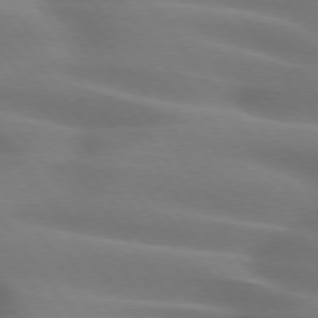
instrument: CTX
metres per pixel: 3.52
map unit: lApd
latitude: 74.7246
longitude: -59.4804
